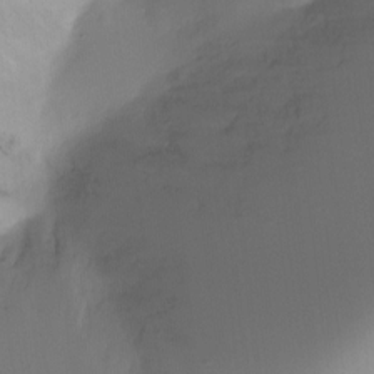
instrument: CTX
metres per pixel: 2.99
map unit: Ht
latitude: -10.3873
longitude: -28.7435
